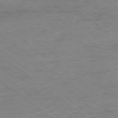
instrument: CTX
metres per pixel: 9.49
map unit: Ap
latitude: -77.8044
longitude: -82.2522
